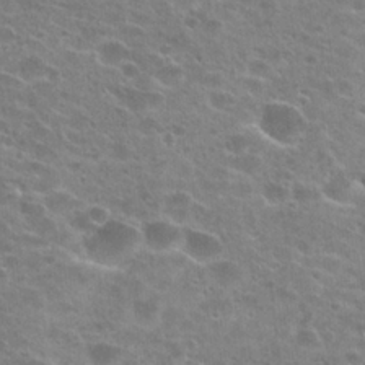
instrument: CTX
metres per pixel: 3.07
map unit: Hto
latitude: 24.4223
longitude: -42.8947
